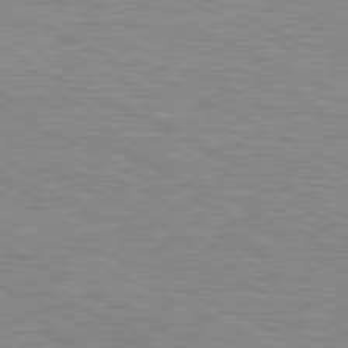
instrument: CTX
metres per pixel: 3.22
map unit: lApd
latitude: 79.7828
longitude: -113.7261
